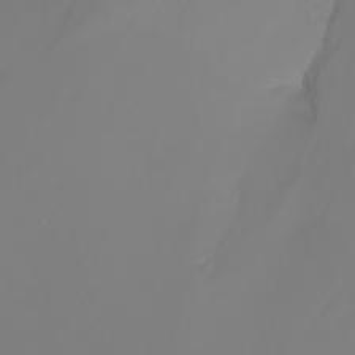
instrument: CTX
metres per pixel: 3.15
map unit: Nhu
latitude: -9.7666
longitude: -70.0822
